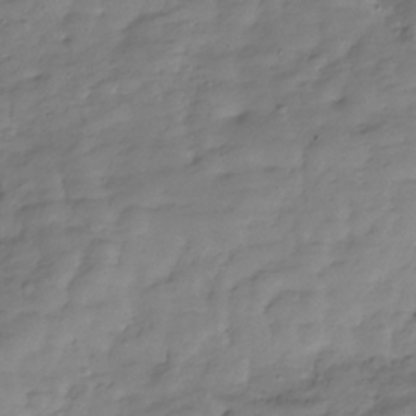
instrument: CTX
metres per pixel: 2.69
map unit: Hve
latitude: -30.4251
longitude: 90.6897
